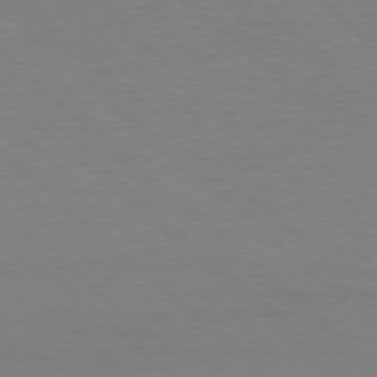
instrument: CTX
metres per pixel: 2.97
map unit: Ap
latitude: -78.3306
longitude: -86.8380
